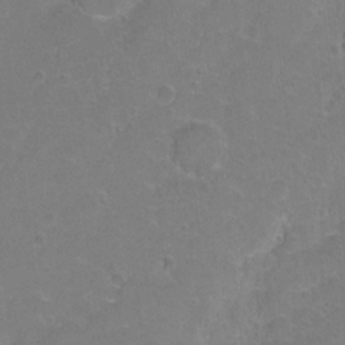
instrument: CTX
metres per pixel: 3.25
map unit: Hto
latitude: 2.9136
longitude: -33.1214
